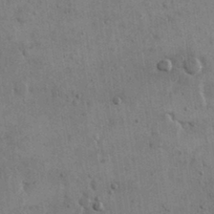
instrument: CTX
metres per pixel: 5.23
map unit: eHh
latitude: 15.3671
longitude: -68.4979
